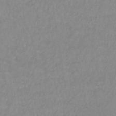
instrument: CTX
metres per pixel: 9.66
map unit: lHb
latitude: -40.5951
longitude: 65.6155
